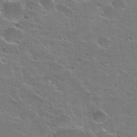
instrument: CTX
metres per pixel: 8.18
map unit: Hto
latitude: 24.2333
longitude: -50.7624
